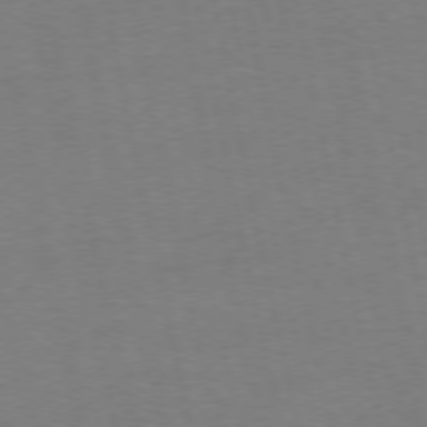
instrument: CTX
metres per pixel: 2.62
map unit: Ap
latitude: -74.8219
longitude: -74.5357
